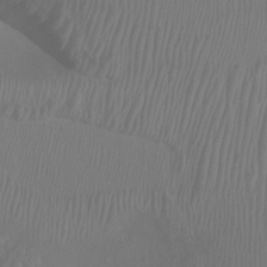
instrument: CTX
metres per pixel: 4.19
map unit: Ht
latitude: -0.7464
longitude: -17.8961
